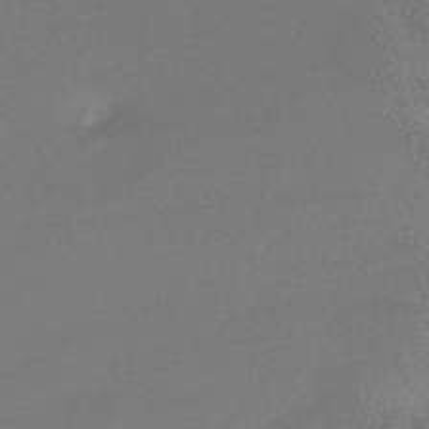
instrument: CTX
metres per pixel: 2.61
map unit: HNhu
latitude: -43.2187
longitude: 92.5574
